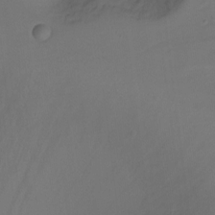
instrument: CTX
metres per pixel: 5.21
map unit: Nhu
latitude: -17.6722
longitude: -45.3481
